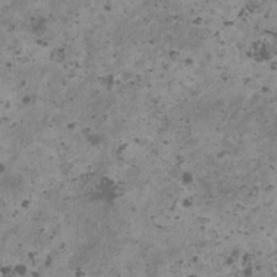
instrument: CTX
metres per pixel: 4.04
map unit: HNhu
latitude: 1.7827
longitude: 3.2753
